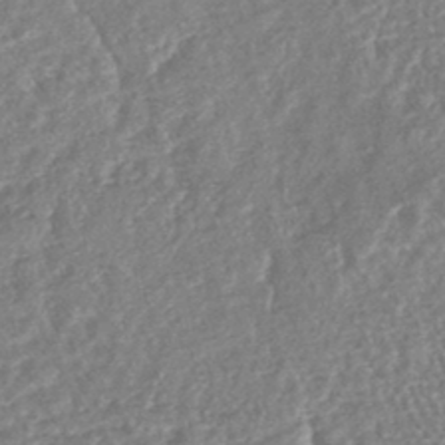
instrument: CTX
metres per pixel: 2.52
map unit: lHb
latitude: -43.2753
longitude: 79.8989
